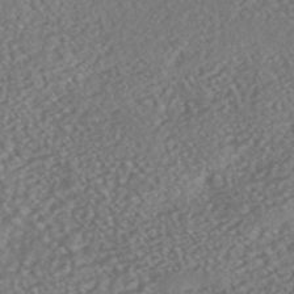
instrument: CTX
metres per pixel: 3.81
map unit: HNhu
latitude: -46.6329
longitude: 104.6518
